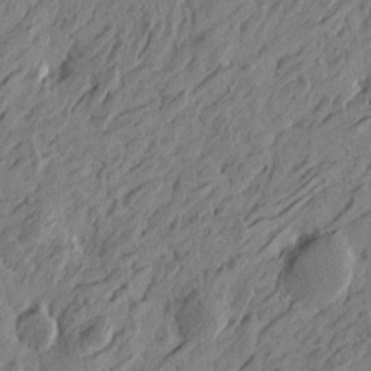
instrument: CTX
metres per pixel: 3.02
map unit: Htu
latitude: -5.1242
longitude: -179.1970
